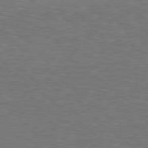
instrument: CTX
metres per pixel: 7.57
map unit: lApd
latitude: 78.9703
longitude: -177.6883
